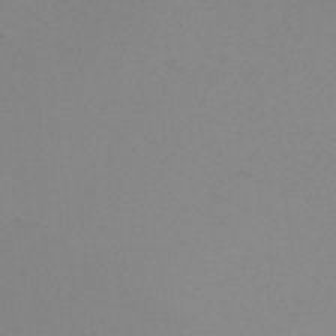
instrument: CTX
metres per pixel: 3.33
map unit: Nhu
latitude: -5.2187
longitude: -95.1214
